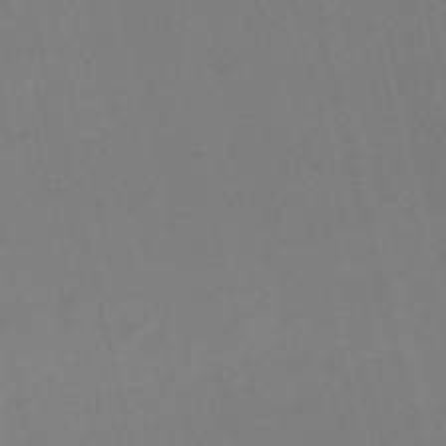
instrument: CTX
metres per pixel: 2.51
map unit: HNb
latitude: -55.0109
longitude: -37.1970
